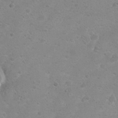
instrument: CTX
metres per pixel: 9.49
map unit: Nhu
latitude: 9.2159
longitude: -22.8380
